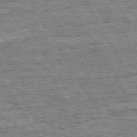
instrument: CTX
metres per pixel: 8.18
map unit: Hpe
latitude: 72.4979
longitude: -127.7261
